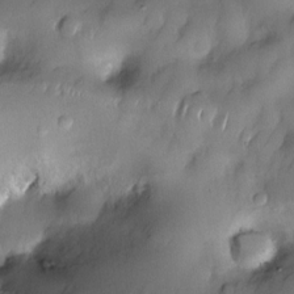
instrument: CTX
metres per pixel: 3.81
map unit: eHh
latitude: -22.8786
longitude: 15.8045
